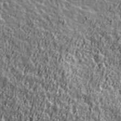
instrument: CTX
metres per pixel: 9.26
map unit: Ave
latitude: 41.8205
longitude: -112.3089
